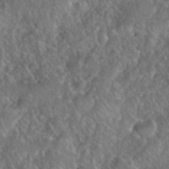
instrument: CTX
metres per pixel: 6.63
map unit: eHh
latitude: 39.9528
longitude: -58.3845
